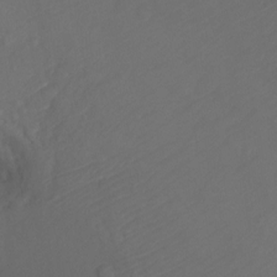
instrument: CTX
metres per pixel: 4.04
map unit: Ht
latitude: -10.3306
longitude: -35.5560
